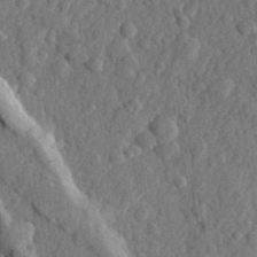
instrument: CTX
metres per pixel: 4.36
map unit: lHvf
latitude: 22.6868
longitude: 143.5777
